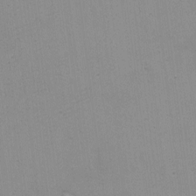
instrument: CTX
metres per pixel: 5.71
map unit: eHh
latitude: -6.8597
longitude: -80.4034
